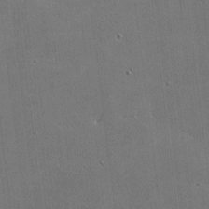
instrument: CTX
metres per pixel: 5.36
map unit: lHvf
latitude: -8.7841
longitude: -101.0270
